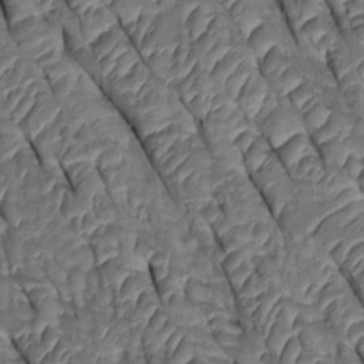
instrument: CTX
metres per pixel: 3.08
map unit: Htu
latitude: 0.4979
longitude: 147.7855
